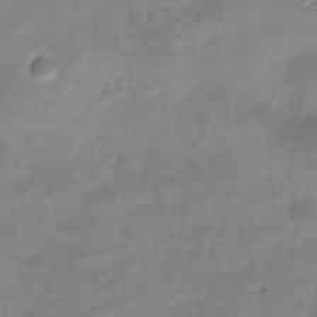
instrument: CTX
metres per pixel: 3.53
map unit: Nve
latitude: -22.4629
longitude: 105.4454
